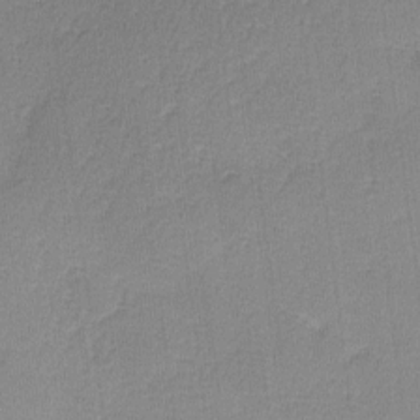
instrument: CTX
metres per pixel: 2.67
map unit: lHvf
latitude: -11.0487
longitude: -99.5749
